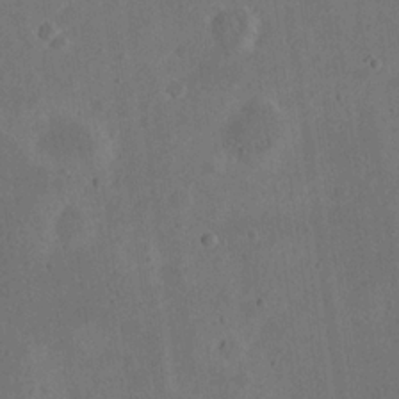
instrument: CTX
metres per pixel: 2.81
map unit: eHh
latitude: 21.7072
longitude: -69.9339
